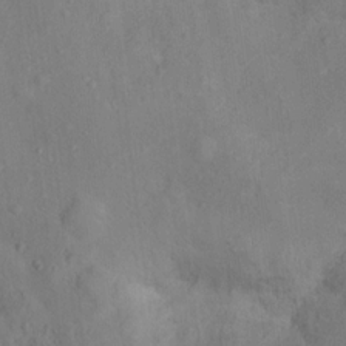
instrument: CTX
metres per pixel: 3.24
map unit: Ht
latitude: 14.2334
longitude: -41.6315
